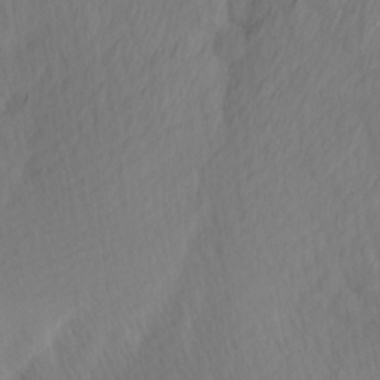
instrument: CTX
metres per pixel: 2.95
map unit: Ave
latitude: 13.0459
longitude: -106.8002
